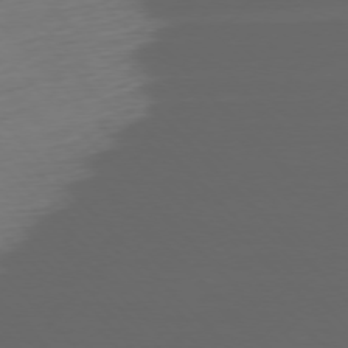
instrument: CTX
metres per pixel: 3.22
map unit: Ap
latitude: -76.6518
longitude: -78.7624
